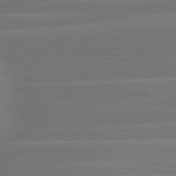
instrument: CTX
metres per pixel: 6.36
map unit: lApd
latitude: 81.5182
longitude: -135.0836
